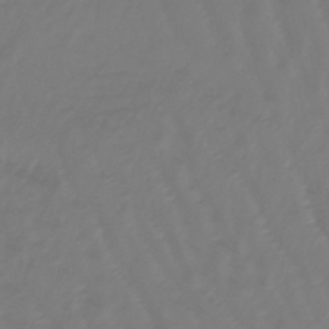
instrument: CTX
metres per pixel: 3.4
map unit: eHb
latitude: -46.8975
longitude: 82.5385
